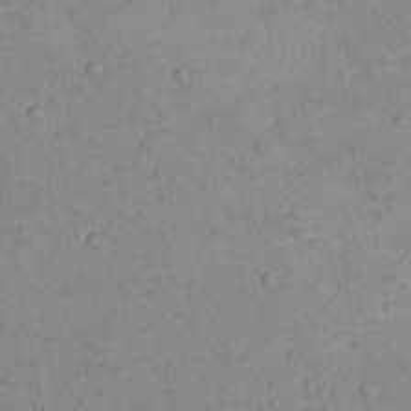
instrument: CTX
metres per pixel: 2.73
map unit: eHh
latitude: 21.5371
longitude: -64.9892
